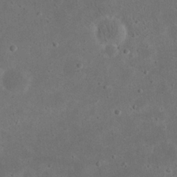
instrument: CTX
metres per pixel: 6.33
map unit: eHh
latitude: 23.5182
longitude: -68.2901
